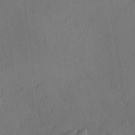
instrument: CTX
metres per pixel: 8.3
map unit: Hve
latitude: 25.4237
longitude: -92.9891
